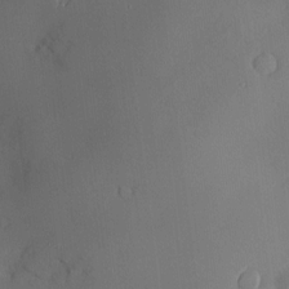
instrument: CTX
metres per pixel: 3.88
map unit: Htu
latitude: -7.3887
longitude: 175.8044
